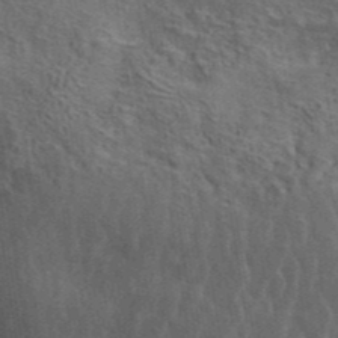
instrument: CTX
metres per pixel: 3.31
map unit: ANa
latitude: 41.7828
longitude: 13.6911
